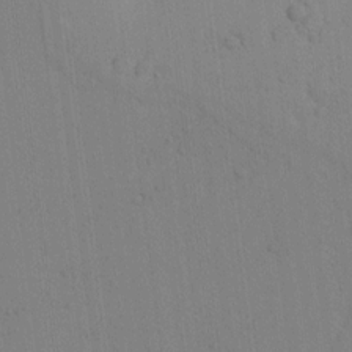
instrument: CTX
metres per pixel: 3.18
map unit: lAvf
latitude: 8.8380
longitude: 167.2754
